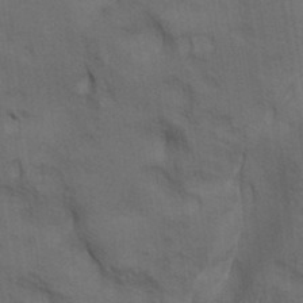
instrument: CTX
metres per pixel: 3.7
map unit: lAa
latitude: 11.8206
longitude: -108.5545
